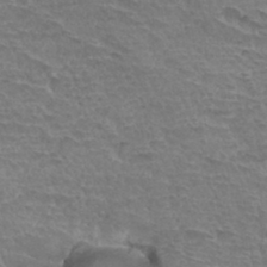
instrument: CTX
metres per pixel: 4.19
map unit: Hto
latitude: 33.9906
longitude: -44.9702
